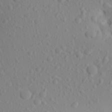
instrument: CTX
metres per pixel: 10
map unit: Aa
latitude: 23.3671
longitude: -146.0822
